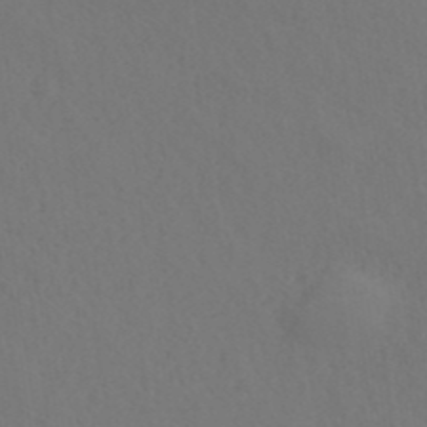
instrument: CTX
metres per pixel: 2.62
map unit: ANa
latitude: 39.5938
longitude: 20.8786
